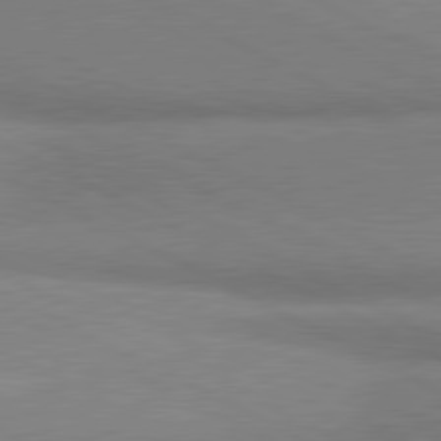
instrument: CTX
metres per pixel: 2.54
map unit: lApd
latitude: 80.8947
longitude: 165.2754
